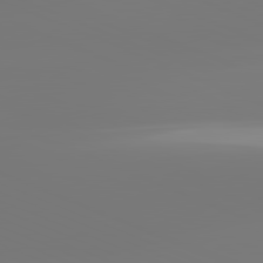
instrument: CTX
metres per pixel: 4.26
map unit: lApd
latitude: 81.7827
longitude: -150.0822
